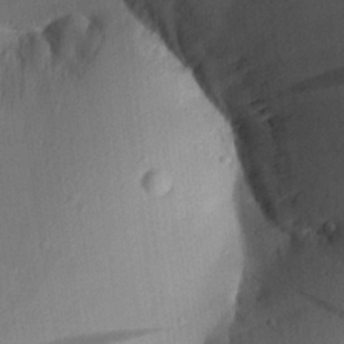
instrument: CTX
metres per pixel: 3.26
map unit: Aa
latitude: 26.6869
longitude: -136.1956
